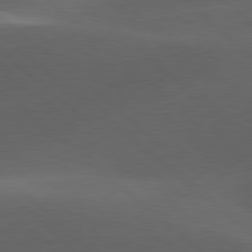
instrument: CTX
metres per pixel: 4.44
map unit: lApd
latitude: 78.3656
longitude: -52.1011
